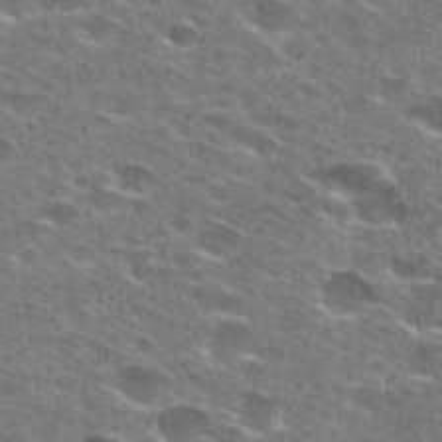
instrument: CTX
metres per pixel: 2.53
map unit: Hto
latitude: 27.8961
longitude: -47.7639
